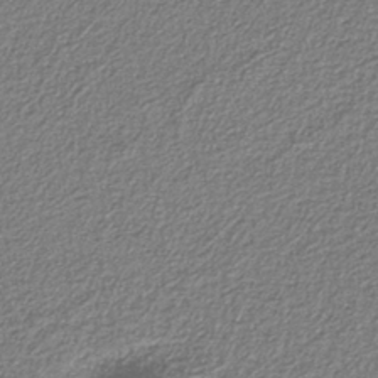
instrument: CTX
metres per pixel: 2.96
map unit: eAb
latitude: -38.0283
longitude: 52.6707
